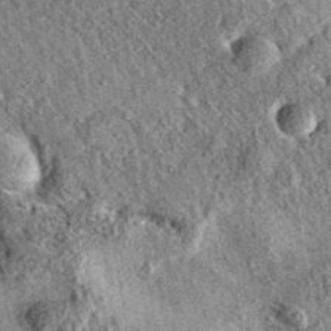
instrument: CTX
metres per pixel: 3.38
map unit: eAb
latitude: 36.1389
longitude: 109.8989
